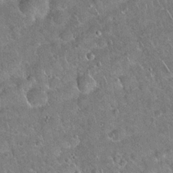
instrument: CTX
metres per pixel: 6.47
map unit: Hto
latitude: 19.1403
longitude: -50.1955
